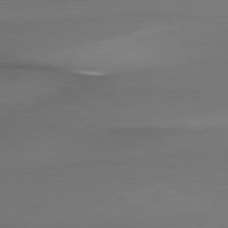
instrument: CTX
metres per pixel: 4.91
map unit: lApd
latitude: 79.5938
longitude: -175.3293
